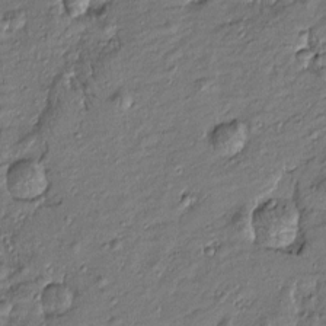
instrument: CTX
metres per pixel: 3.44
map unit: Htu
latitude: -7.3509
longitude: 177.1053
